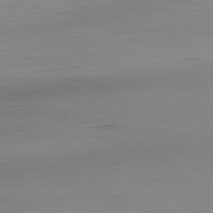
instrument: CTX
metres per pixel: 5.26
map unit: Hpe
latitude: -81.9556
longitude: 9.8044
